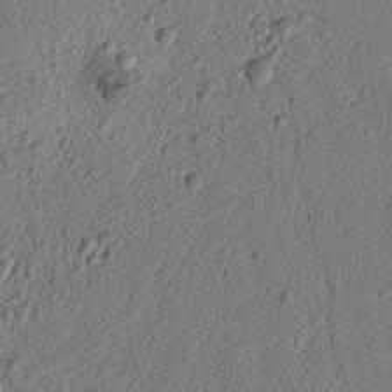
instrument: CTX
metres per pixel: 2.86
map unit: lAvf
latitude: 7.1214
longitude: 165.3321
